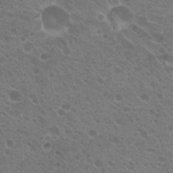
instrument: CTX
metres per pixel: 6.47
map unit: Hto
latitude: 20.4601
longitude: -34.1200
